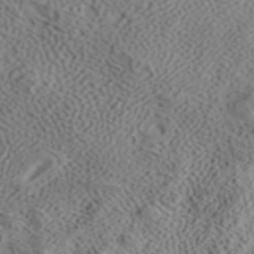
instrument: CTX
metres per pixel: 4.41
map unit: ANa
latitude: 42.5546
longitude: 55.0676
